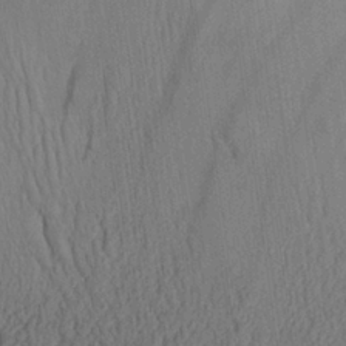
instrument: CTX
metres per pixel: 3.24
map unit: Aa
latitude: 27.7828
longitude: -138.3089
